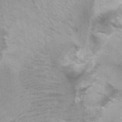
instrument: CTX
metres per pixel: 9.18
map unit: Ht
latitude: 0.2711
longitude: -17.5560
